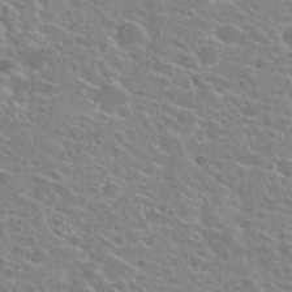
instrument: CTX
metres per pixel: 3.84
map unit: Hto
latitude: 24.3656
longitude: -45.0080
